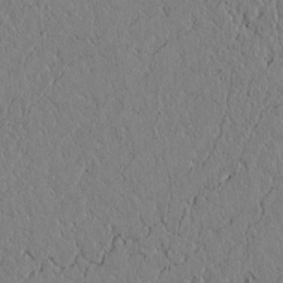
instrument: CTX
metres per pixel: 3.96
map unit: lAvf
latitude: 5.3104
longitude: 166.0472
